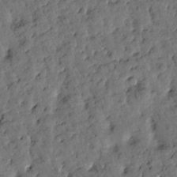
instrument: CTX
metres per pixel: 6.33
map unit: Htu
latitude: 0.4034
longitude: 179.9745
